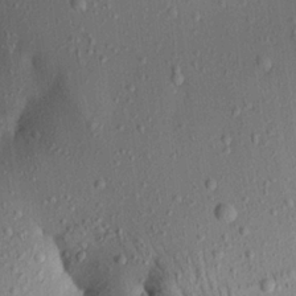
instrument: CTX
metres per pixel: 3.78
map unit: Aa
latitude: 20.7813
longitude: -147.8962
